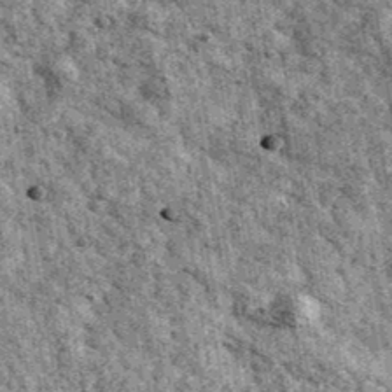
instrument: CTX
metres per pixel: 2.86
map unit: Ave
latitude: 40.2145
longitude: -107.3482
